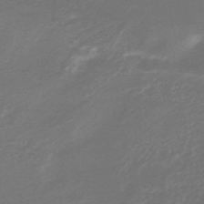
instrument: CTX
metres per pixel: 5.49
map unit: HNhu
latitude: -45.7856
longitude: 90.2551
